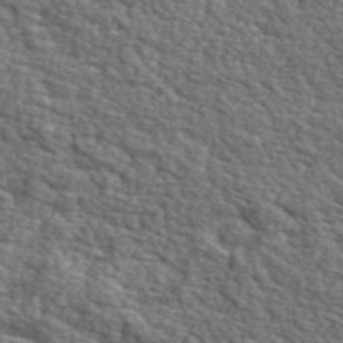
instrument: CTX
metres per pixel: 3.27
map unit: lHvf
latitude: 38.4223
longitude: -87.2348
